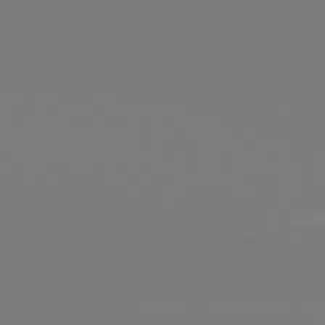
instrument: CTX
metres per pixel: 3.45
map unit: lApd
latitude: 82.1199
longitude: 146.8030
